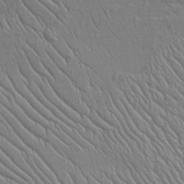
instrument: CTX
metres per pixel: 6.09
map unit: Htu
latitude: -3.5210
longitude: 157.0297
